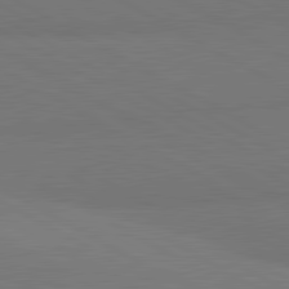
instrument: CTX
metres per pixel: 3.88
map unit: lApd
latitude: 81.7072
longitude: 159.9745
